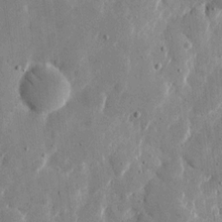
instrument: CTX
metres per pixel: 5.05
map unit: eHh
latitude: 11.2159
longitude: -67.6127
